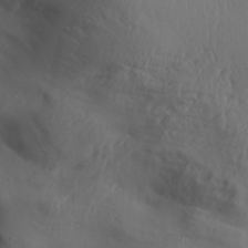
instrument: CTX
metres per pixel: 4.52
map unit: Aa
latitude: 30.4034
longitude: -132.6302
